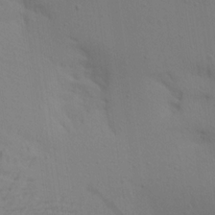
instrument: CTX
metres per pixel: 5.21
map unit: Aa
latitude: 20.8947
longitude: -146.0633
